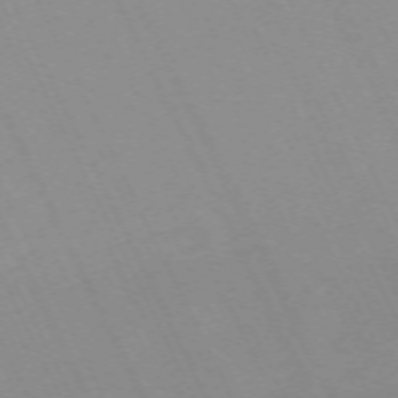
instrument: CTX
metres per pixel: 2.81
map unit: Hpe
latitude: -70.4629
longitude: 16.0094
